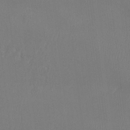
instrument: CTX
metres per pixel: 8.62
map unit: Htu
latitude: -14.1795
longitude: -49.1403
